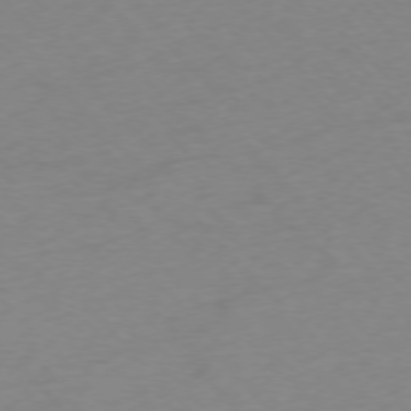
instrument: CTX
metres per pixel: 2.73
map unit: Ap
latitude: -76.3495
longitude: -71.3104
